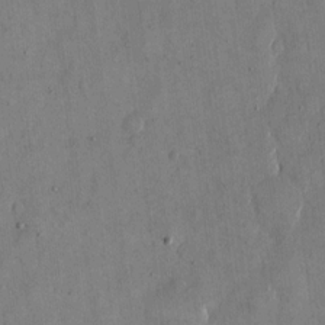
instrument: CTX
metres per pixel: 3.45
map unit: eHh
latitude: 12.7246
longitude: -69.2348
